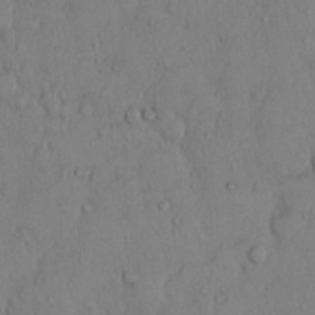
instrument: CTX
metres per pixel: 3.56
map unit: Hto
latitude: 10.4034
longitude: -57.9150
